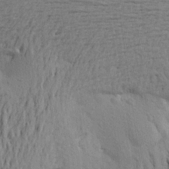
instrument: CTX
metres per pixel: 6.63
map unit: Aa
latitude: 21.1781
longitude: -149.1970
